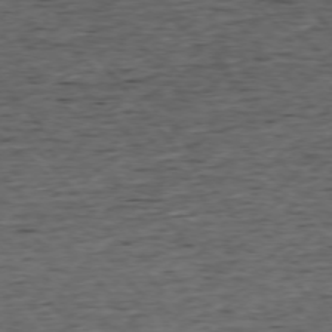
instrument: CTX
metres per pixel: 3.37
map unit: Ap
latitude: -75.8423
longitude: -92.4601
